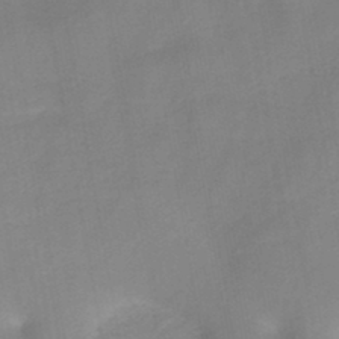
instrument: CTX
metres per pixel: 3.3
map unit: HNb
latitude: -45.0486
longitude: -38.8380
